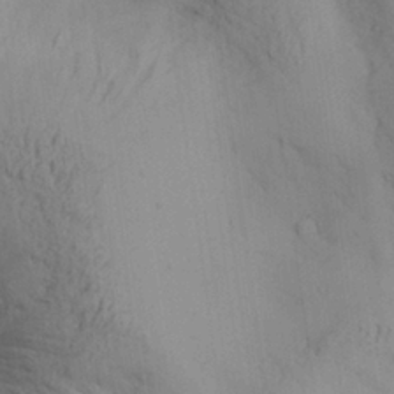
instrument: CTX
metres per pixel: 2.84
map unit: Aa
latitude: 27.1970
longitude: -132.3656
